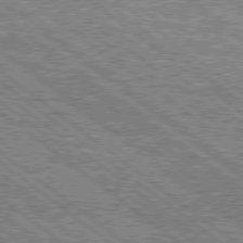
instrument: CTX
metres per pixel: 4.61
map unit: Hpe
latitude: 78.2145
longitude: -121.4427
